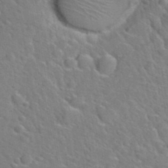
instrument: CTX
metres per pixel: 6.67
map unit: Hto
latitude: 35.6694
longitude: -49.2726
